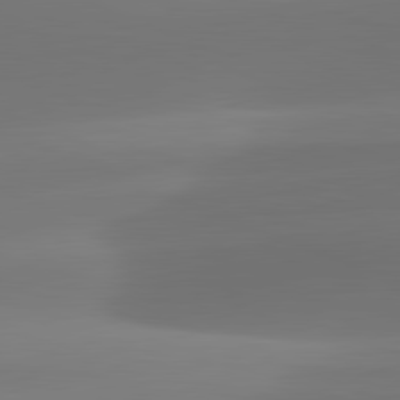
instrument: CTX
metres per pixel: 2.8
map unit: lApd
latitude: 81.8205
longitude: -161.6505
